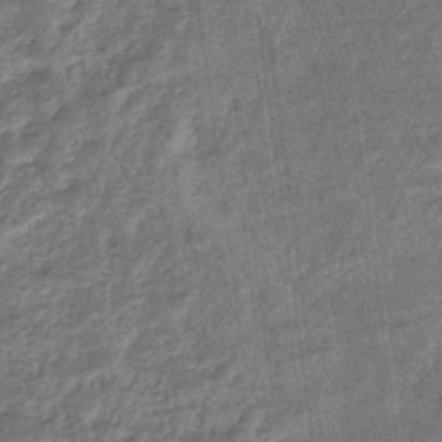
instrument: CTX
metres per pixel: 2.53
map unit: eHb
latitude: -36.1605
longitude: 79.8044
